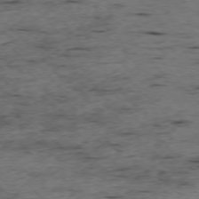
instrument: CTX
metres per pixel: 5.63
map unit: Ap
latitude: -76.2928
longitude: -91.0081
